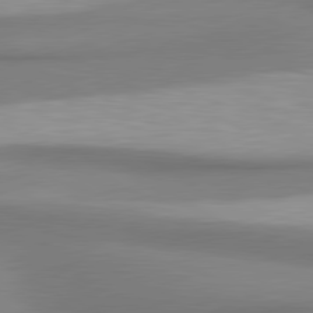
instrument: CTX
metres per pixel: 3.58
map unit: lApd
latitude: 80.8191
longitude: 175.0864
